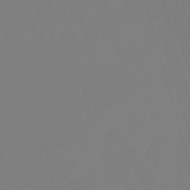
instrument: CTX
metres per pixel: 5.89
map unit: lHb
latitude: -50.0661
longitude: 81.8989
